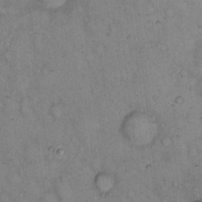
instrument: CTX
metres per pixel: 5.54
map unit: eHh
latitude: 15.1026
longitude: -63.9717
